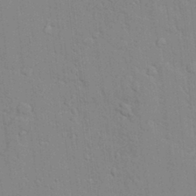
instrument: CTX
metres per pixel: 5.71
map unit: lAvf
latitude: 24.4034
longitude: -111.8206
